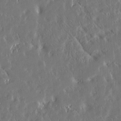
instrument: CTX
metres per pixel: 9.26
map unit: Htu
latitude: -4.1228
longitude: 174.2550
